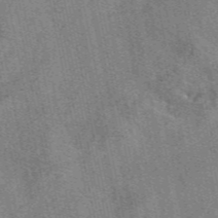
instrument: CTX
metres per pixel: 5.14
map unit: eAb
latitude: 48.9325
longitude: 104.8597
